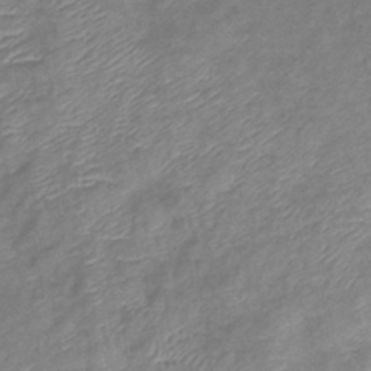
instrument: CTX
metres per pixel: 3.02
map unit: eHb
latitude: -38.8408
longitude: 78.6707
